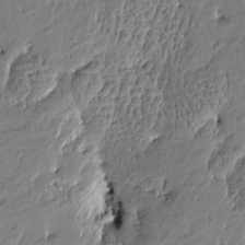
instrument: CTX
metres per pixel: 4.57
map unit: Htu
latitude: -5.0675
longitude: 176.6707
